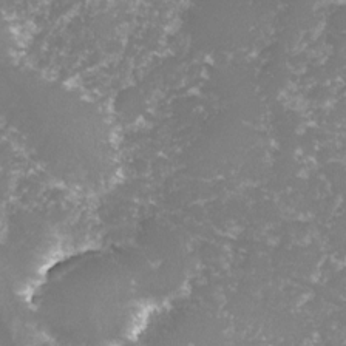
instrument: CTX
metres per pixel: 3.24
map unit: lHvf
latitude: -16.0472
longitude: -98.1010
